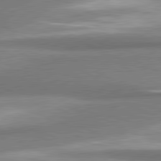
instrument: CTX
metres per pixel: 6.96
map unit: lApd
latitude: 81.1025
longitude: 168.0661
